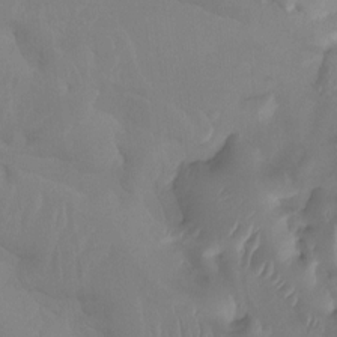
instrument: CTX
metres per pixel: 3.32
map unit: Htu
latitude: -14.8408
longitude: -47.4616
